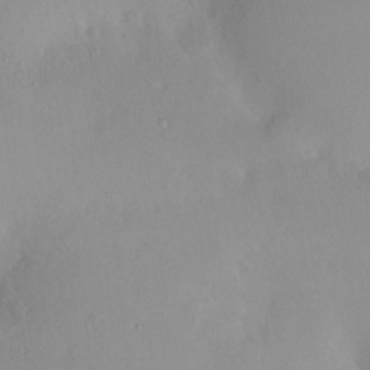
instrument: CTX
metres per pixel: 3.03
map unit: HNhu
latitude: 4.9703
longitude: 8.2361
